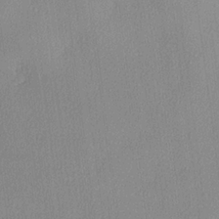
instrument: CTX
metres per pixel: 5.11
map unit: lHvf
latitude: 22.3845
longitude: 140.5952
